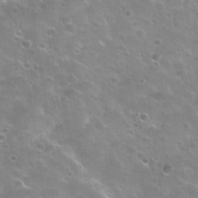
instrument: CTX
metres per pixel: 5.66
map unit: Nhu
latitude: 30.9325
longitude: -53.0648
